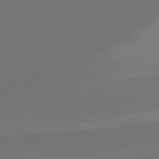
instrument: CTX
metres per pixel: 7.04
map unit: lApd
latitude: 81.6505
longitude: 128.8219
